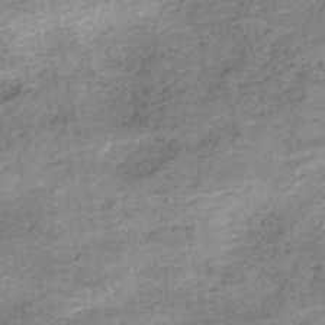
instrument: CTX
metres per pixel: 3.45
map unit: HNb
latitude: -50.4629
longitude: -49.8016
